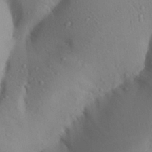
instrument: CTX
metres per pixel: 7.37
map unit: Aa
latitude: 27.8961
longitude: -147.5938
